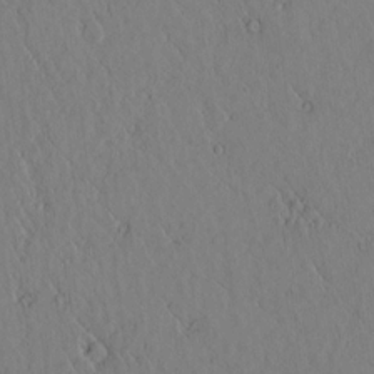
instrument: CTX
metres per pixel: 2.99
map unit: lAvf
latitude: 6.1389
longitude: 159.5021
